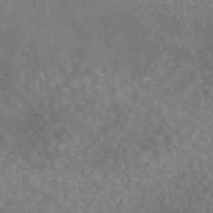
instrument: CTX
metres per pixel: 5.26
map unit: eAb
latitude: 44.9891
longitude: 123.9745
